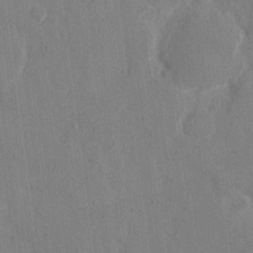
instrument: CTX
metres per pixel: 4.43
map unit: eHh
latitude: 8.9892
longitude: -68.1956
